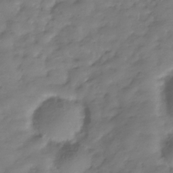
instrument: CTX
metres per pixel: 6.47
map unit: Hve
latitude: -32.1606
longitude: 90.9353
